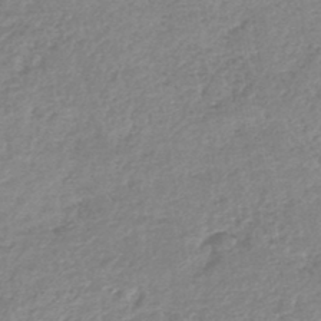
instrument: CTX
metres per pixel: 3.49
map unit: lHb
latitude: -44.8597
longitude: 71.9556
